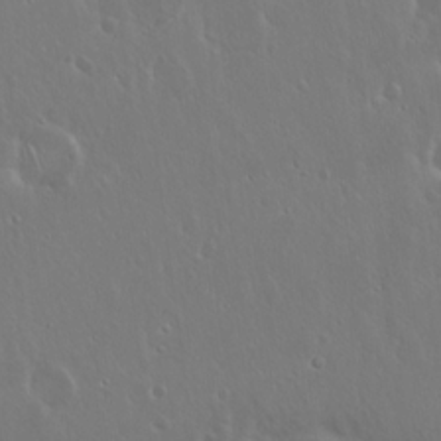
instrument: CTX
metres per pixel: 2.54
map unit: Hto
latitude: 17.7450
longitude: -57.1214
